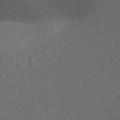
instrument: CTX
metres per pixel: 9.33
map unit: Nhu
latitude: 22.0444
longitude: -73.1215
